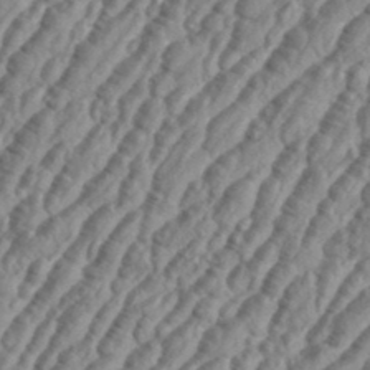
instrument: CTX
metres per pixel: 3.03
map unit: eHh
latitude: 36.1956
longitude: -136.1578
